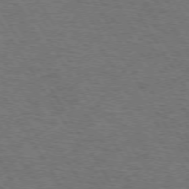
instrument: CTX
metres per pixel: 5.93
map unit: Hpe
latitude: 72.9136
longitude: -123.7827
